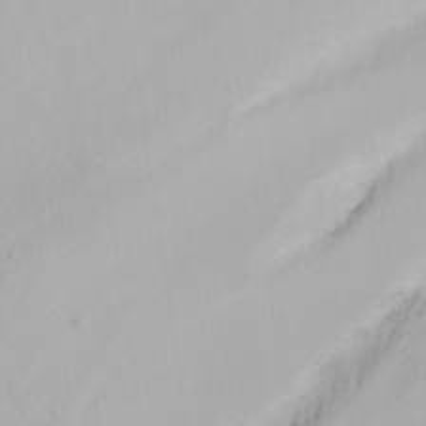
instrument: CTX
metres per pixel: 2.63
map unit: eHh
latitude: 31.0648
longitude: -58.9892
